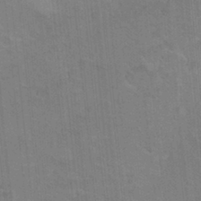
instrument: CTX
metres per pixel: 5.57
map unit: Hto
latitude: 12.8569
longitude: -36.1389
